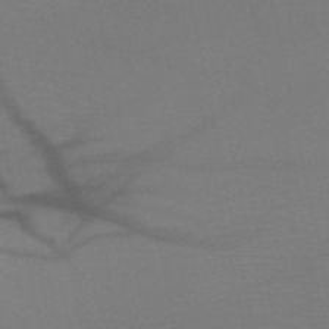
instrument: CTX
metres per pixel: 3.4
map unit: HNb
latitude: -50.6518
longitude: -43.5182
